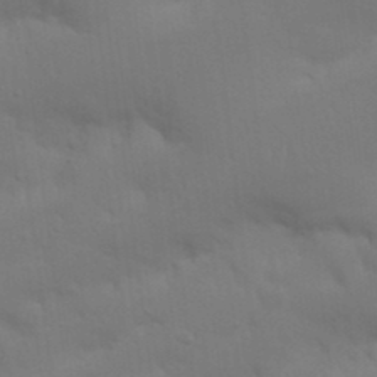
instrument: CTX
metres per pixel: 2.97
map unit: Nhu
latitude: 21.5371
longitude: -72.9892
